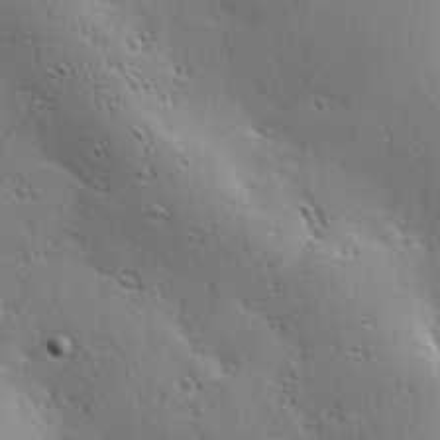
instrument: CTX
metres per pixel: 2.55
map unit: Hve
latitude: 23.6694
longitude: -96.7057
